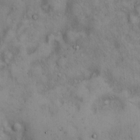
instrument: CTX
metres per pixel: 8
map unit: Hto
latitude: 14.2712
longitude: -59.4993
